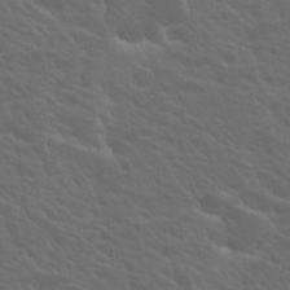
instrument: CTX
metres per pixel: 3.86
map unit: Nhu
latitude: 17.8017
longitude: -33.2726
